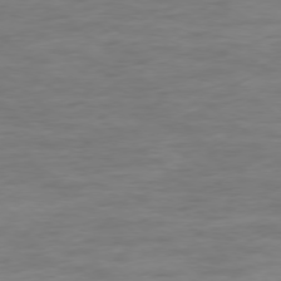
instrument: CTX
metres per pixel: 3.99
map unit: Ap
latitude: -78.0472
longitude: -63.8017
